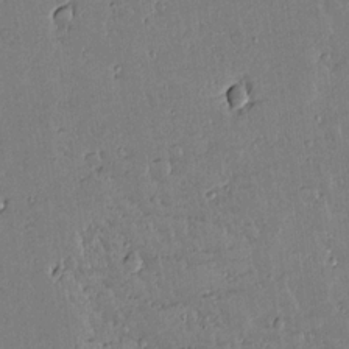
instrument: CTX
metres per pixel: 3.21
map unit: lAvf
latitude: 14.5357
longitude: -127.3671
